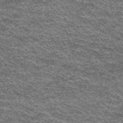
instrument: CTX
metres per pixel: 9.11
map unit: Hto
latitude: 38.2900
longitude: -41.6882
